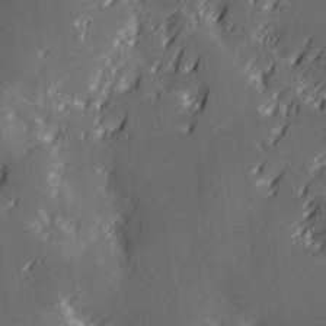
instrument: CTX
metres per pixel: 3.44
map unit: Hve
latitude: 28.7813
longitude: 145.2376
